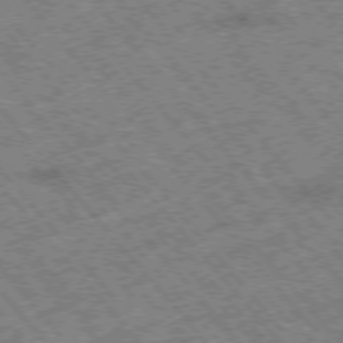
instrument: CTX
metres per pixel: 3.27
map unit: Hpe
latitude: -76.4818
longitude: -20.3468
